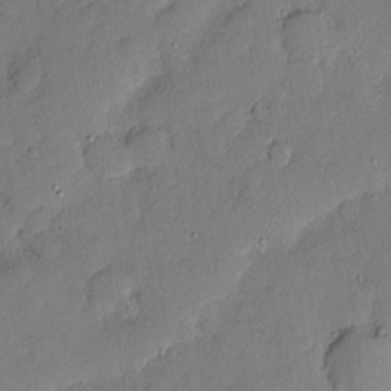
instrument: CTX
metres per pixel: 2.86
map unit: eHh
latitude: 4.0633
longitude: -71.2348
